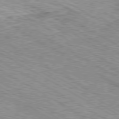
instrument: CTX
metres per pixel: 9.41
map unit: Ap
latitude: -80.5007
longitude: -49.0081
